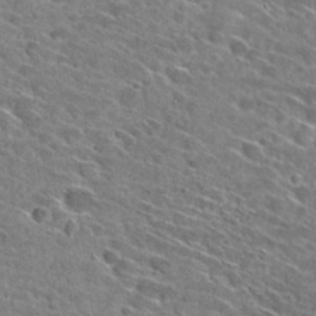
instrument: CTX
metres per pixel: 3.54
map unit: Hto
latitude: 29.6127
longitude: -45.1403
